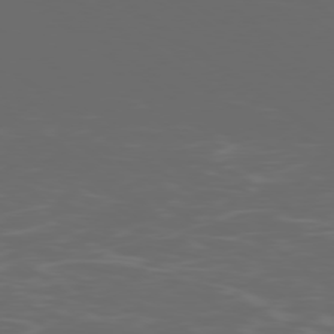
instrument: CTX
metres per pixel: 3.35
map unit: Ap
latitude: -79.0108
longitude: -103.3670
